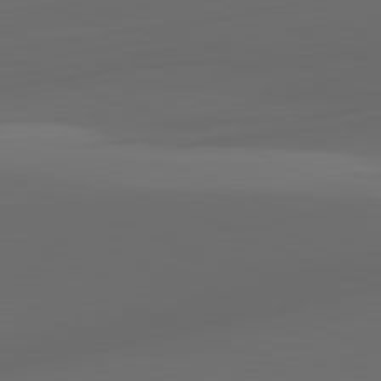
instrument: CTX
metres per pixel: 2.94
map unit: lApd
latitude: 81.1781
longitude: -83.7638
